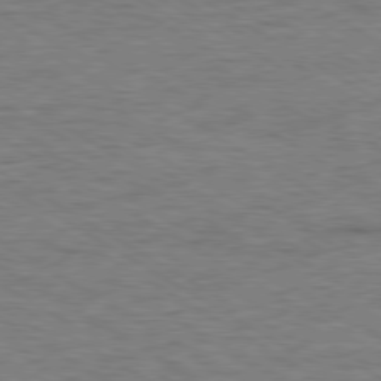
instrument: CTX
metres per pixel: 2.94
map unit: Ap
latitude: -80.2740
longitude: -77.9528
